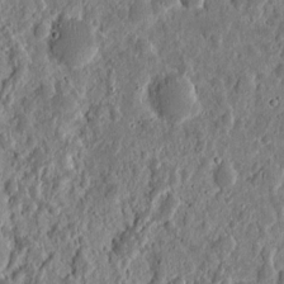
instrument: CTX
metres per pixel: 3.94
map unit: eHh
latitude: 10.1200
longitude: -73.5938
